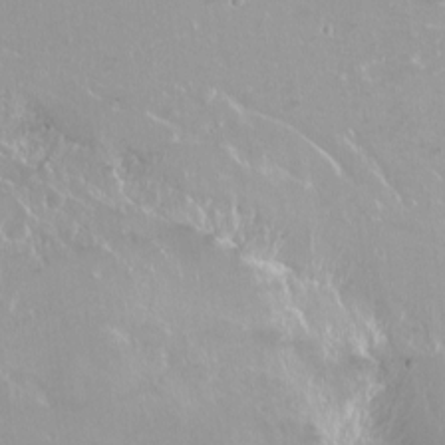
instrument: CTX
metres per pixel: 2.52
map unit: Nhu
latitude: -7.0864
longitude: -44.4034
